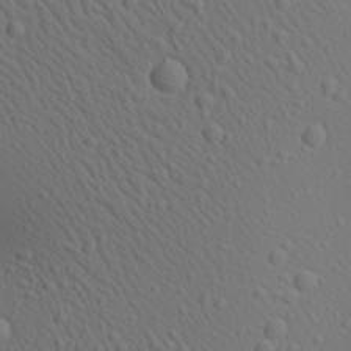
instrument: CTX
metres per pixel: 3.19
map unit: Aa
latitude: 23.3671
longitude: -138.0822
